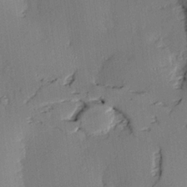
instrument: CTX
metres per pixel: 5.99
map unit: lAvf
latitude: 25.4426
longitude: -112.2144
